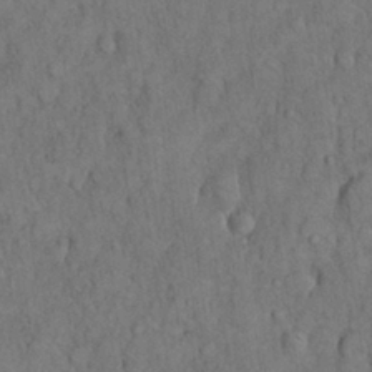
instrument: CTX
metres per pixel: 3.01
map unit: Nhu
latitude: 28.7246
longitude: -72.1200
